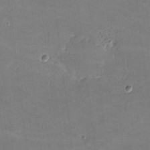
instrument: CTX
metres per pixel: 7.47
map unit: lHvf
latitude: -9.1809
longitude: -101.5938
